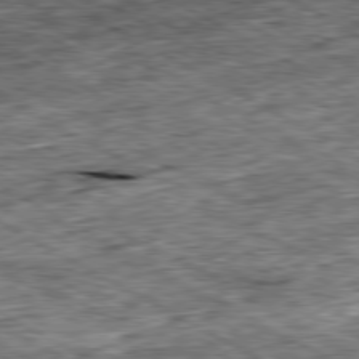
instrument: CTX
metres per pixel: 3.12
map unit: Ap
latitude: -80.5574
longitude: -88.0255
